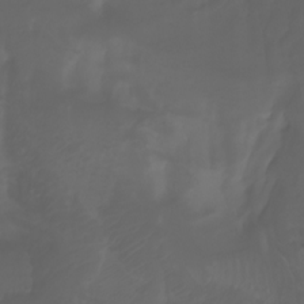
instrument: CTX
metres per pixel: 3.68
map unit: Aa
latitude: -7.4265
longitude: -79.6127
